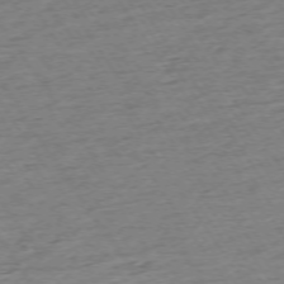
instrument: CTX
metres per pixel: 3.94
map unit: Ap
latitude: -73.7666
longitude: -84.0444
